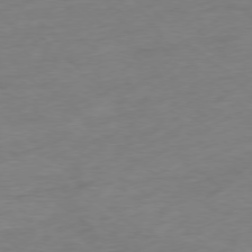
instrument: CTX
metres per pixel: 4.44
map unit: Ap
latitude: -77.9367
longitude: -79.2348
